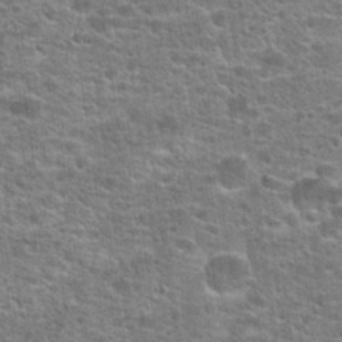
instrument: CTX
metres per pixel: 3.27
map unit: Hto
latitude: 21.2726
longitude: -44.2711
